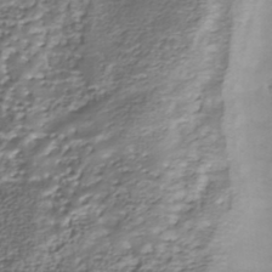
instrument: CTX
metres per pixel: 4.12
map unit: Nhu
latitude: -39.2565
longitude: -82.8757
